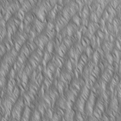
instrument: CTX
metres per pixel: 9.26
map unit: Aa
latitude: 8.1200
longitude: -132.2334
